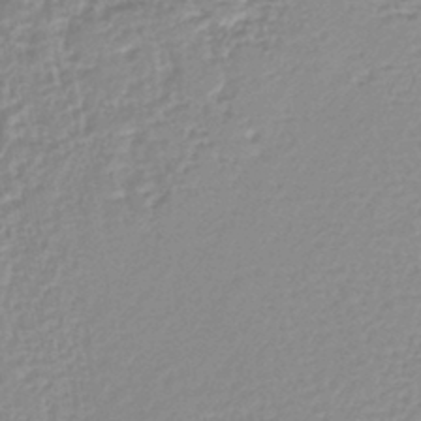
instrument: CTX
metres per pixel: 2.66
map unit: lHb
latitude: -44.2740
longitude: 78.4062
